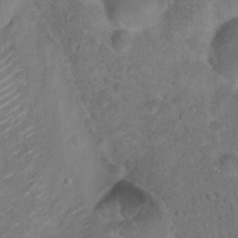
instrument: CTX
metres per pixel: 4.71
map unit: Hto
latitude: 17.8017
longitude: -41.0080
